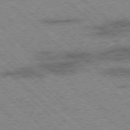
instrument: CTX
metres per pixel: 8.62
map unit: Ap
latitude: -78.4062
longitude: -49.6505
